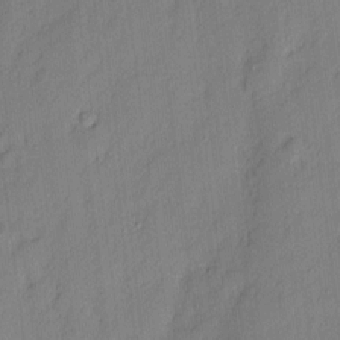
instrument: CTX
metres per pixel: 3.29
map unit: eHh
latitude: 3.8205
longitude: -77.1025
